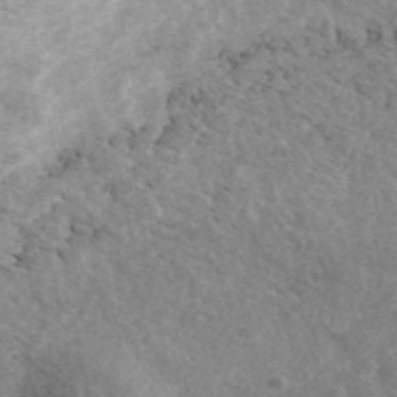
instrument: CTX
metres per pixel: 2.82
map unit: ANa
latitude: 43.7261
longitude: 30.1417
